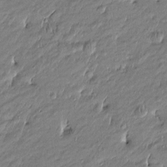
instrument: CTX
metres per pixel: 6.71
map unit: Htu
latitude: -5.3509
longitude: 177.1053
